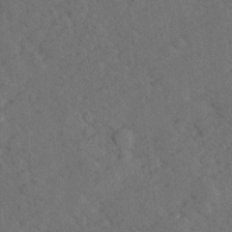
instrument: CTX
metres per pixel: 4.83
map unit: lHvf
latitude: 26.4034
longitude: 143.6532
